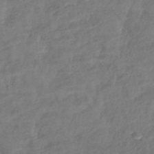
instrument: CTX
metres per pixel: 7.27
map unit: eHb
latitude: -42.8408
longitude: 82.1228
